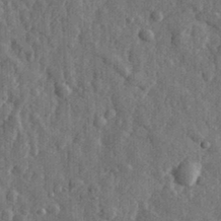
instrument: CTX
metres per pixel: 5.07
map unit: eHh
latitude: 34.2333
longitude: -80.1011
